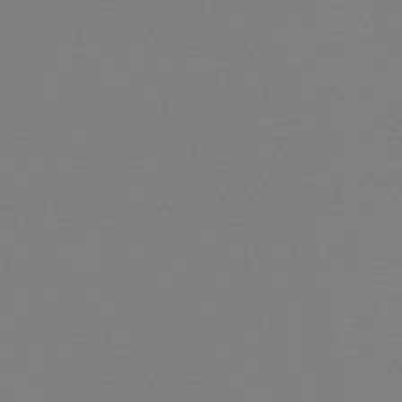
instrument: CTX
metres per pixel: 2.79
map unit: eHb
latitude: -50.4818
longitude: 74.3307
